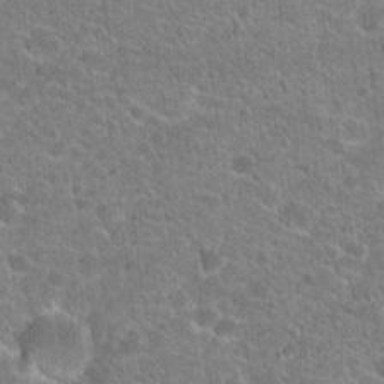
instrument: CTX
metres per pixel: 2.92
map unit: Hto
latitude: 20.7247
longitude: -43.2726
